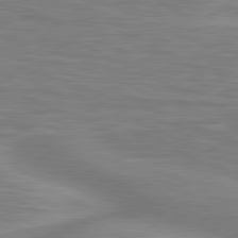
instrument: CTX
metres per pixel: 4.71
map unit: lApd
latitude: 81.0269
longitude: 172.7085
